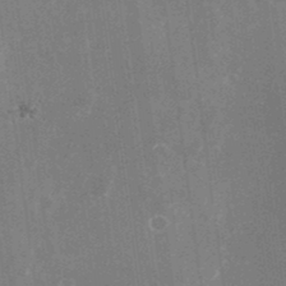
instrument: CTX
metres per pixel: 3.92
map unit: Nhu
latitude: -25.7100
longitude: -73.1404
